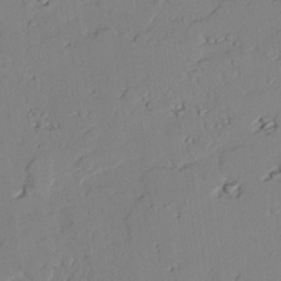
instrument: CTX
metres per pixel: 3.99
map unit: lAvf
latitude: 25.5182
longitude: -111.0837
